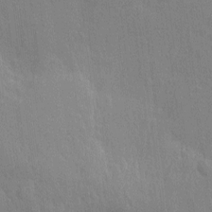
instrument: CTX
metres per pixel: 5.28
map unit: eHh
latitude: 3.9906
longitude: -75.1970
